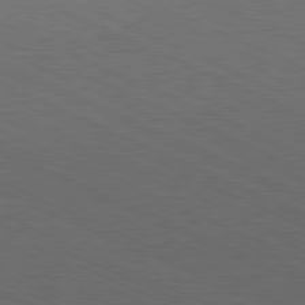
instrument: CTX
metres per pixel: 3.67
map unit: Hpe
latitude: -81.3510
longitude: 15.4833
